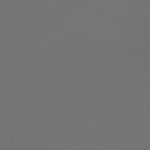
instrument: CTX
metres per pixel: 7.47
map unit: lHb
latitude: -43.8233
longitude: 67.8233
